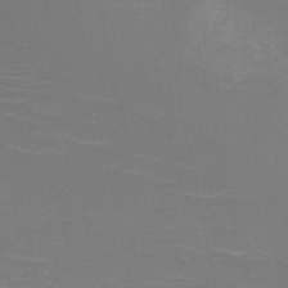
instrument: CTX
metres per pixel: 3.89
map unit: HNb
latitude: -50.8030
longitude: -43.8394
